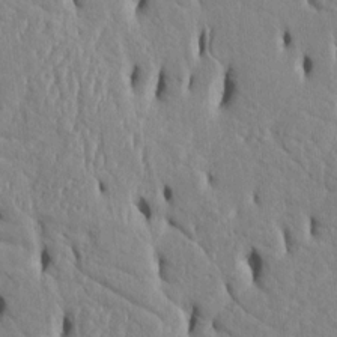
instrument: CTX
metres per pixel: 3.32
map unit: Htu
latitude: 3.2348
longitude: 151.0864
